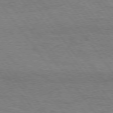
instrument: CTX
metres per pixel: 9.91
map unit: Hpe
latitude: 74.7246
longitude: -152.4979
